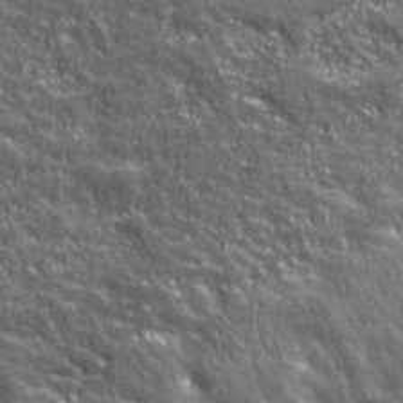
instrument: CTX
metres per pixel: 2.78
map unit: eHh
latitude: 43.3293
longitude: -92.0822
